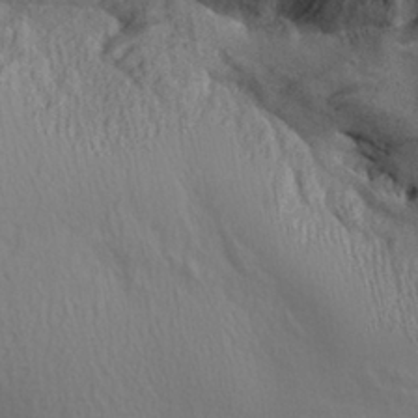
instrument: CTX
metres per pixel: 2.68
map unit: Aa
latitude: 28.8758
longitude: -136.5546
